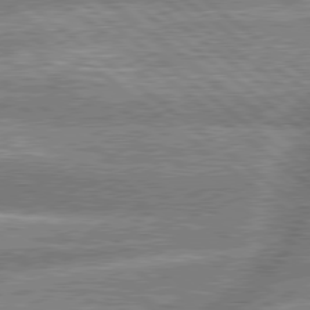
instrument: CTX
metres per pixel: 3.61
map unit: lApd
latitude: 79.1214
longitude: -158.0822
